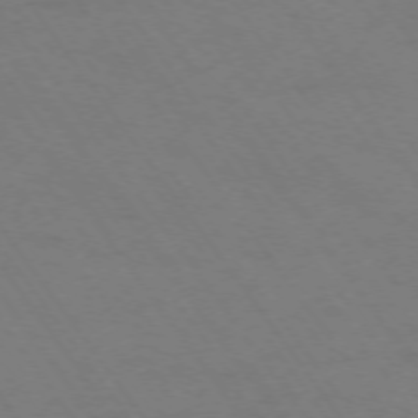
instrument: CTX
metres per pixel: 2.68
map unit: Ap
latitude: -74.5574
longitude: -70.3089
